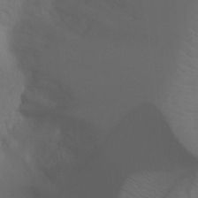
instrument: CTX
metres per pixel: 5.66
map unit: Ht
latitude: 2.6112
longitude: -22.5168
